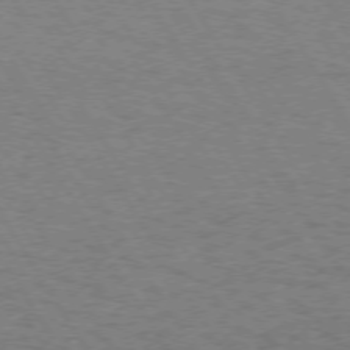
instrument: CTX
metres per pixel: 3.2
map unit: Hpe
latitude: 72.6869
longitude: -129.4426
